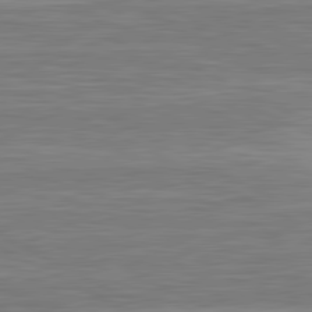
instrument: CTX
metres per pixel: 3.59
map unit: lApd
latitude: 81.1403
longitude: -174.0255
